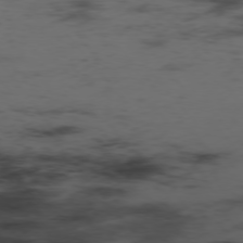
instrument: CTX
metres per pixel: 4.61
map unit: Hpe
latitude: -76.0094
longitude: -10.0822
